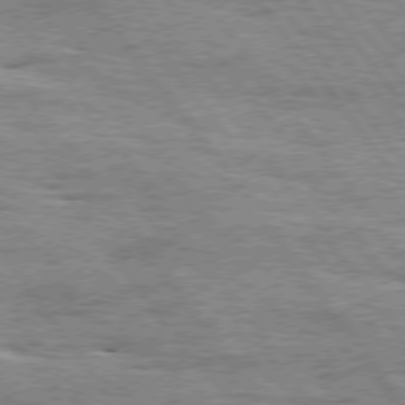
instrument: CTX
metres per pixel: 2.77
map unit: Hpe
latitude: 75.0081
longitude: -138.6113
